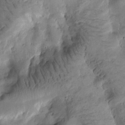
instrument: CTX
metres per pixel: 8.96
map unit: Htu
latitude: -2.8785
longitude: 171.1431
